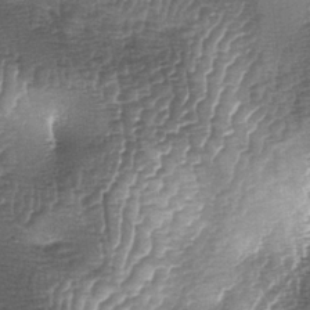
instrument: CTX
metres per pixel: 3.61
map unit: lAa
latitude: -5.4076
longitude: -128.2144
